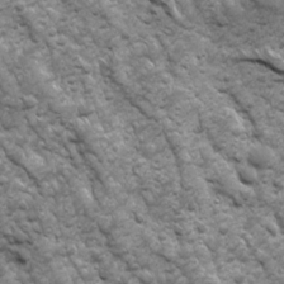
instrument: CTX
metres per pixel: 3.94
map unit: Ave
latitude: 17.0647
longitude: -132.2712
